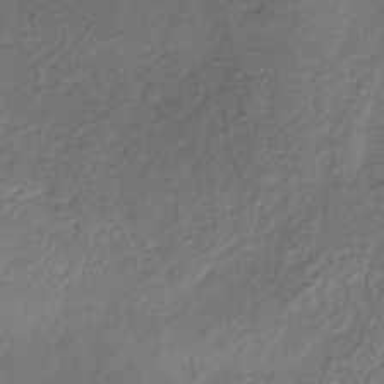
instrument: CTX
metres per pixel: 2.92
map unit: lHb
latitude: -35.8989
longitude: 68.1038
